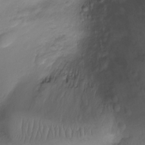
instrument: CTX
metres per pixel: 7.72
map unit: Ht
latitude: -2.4440
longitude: -29.2726
